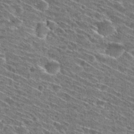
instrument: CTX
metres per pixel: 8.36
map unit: Hto
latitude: 29.2537
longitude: -45.3670
